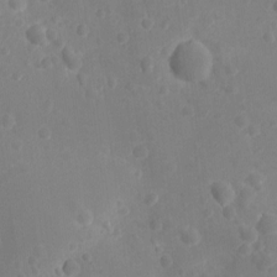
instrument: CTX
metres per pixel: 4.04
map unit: Ht
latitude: -10.5574
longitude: -22.9325
